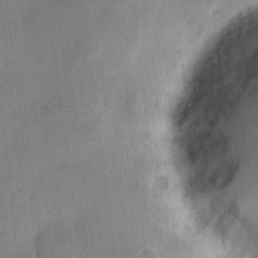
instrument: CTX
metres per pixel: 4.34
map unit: eHh
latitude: 13.5938
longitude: -68.8758
